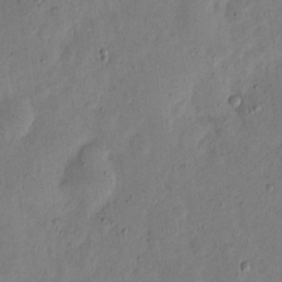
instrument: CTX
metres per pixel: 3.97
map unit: eHh
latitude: 5.7639
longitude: -71.3481
